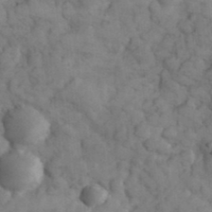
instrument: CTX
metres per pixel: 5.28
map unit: eHh
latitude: 31.8962
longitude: -66.7057
